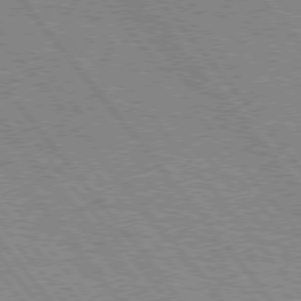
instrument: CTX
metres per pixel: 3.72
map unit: Hpe
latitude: 75.3104
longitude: -149.9150
